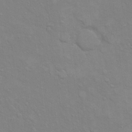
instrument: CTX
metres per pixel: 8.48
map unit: eHh
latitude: 16.1767
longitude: -66.4412
